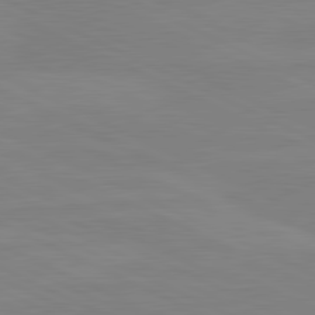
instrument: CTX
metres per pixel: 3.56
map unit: lApd
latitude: 81.2159
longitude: -178.0822
